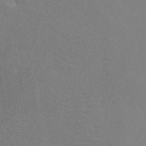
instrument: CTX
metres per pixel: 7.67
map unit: ANa
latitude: 43.9717
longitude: 26.7274
